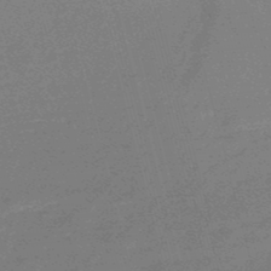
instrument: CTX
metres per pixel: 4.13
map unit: eHb
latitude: -48.6897
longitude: 87.3510
